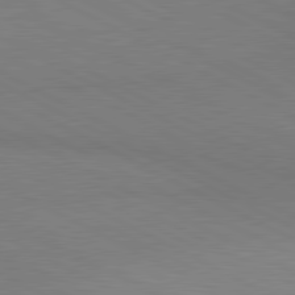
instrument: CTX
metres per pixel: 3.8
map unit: lApd
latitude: 80.9325
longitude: 149.4455
